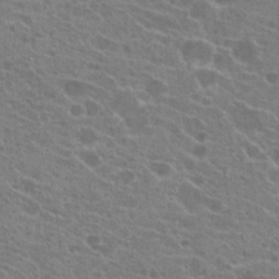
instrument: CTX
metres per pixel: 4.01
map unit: Hto
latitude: 22.0822
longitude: -38.8002
